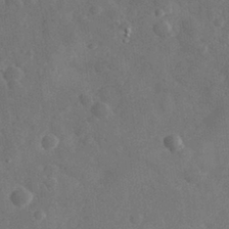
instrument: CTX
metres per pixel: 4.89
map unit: eHh
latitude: 30.5168
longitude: -72.1389
